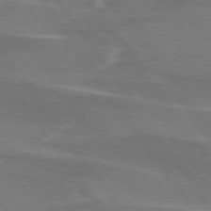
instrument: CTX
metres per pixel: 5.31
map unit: lApd
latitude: 75.0647
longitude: -61.8205
